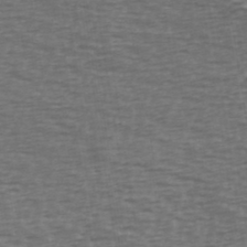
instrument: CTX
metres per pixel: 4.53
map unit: Ave
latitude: 39.7450
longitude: -113.1214
